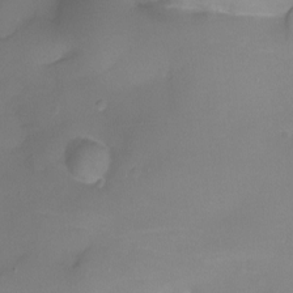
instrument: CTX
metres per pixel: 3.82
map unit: Ht
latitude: -9.9745
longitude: -29.0080
